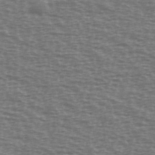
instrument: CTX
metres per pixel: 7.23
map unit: Ave
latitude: 38.6112
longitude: -112.9891
